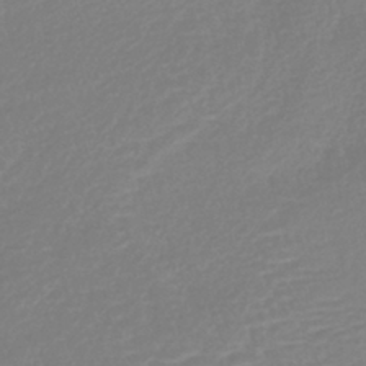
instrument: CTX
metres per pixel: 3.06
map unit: lHb
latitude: -42.1227
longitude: 77.1431
